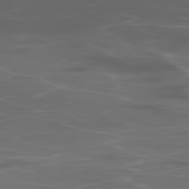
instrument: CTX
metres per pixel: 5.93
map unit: Ap
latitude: -80.1417
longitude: -70.9891
